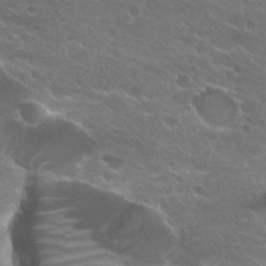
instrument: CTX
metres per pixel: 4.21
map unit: Hto
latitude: 25.2348
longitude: -37.3671
